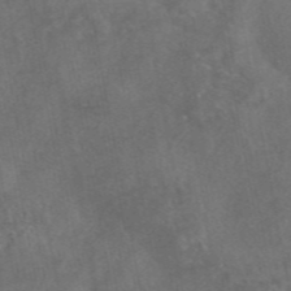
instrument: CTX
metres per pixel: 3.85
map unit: eAb
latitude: 46.8380
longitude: 127.7477
